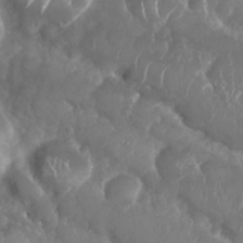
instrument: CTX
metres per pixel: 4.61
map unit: Nhu
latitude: 25.6127
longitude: -60.7813
